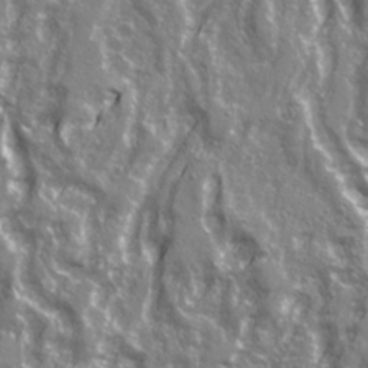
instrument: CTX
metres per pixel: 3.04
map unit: Ave
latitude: 21.9339
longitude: -133.1403
